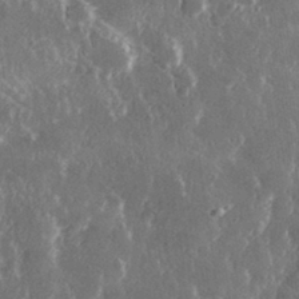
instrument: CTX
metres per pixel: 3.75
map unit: lHvf
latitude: 31.3293
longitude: -93.6882
